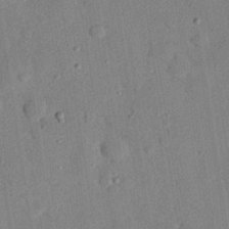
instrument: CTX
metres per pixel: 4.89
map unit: eHh
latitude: 25.8772
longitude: -77.1970
